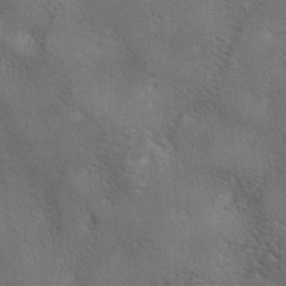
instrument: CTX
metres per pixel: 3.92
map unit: lAa
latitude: -6.3117
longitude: -125.2348
